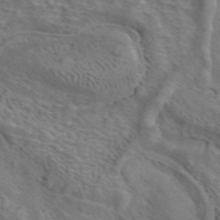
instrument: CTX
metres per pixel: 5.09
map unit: ANa
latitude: 42.2334
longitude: 14.6519
